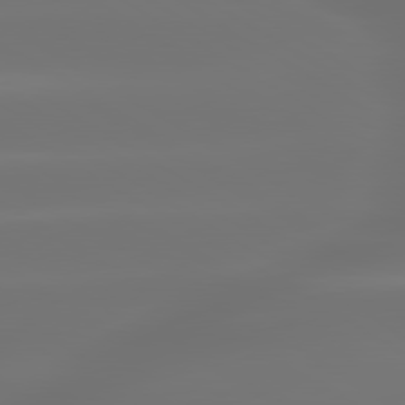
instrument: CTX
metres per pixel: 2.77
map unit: lApd
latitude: 79.9906
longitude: -138.0444
